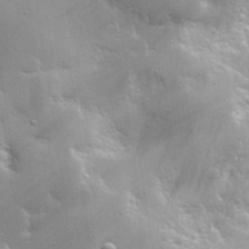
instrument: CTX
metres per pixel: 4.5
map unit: lHvf
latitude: 31.1404
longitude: -93.2537
